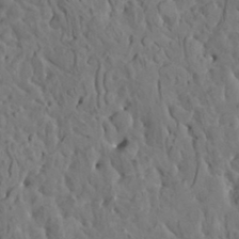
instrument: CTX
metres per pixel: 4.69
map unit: HNhu
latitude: 5.8016
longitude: -0.5734
